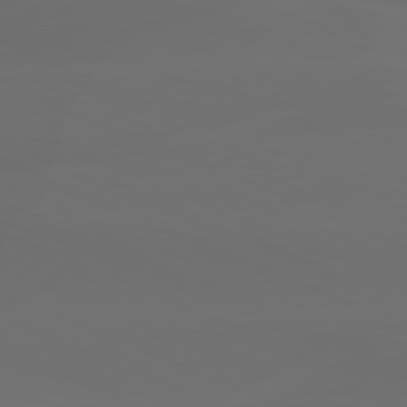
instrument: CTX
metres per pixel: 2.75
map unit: lApd
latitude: 80.3089
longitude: -118.5734
